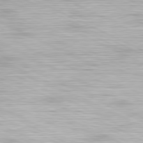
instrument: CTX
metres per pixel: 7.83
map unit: Hpe
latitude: -81.5210
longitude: 18.1984
